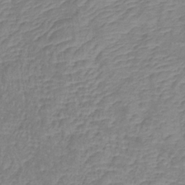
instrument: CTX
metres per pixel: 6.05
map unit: lHb
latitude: -35.2754
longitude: 72.7085
